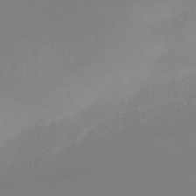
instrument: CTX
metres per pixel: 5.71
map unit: HNhu
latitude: -41.2565
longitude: 93.6911
